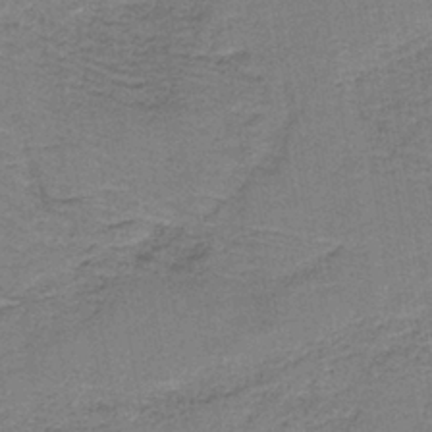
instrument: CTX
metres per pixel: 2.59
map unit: HNb
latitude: -37.4454
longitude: 52.1416
